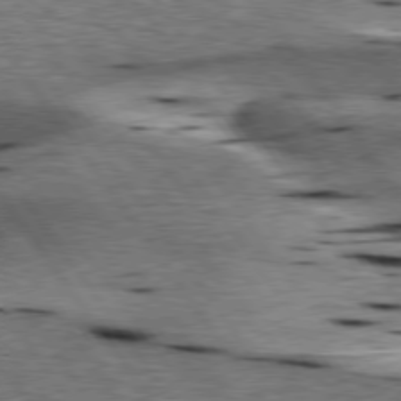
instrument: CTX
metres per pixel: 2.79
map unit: lApd
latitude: 76.6868
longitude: -60.4412
